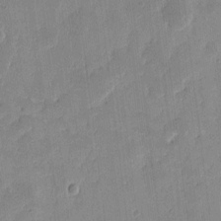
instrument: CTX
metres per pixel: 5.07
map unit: eHh
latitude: 8.2145
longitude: -72.9892
